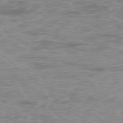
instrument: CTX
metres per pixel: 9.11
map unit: Ap
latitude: -76.5196
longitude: -74.4979
